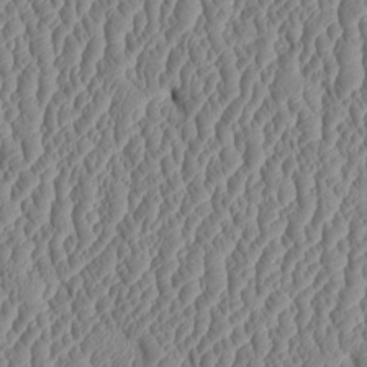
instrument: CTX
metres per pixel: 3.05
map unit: Htu
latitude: 2.2711
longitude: 149.5399
